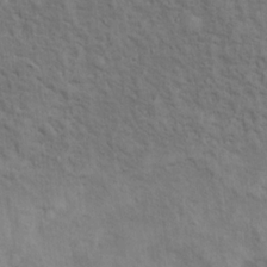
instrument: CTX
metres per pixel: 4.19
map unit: Ht
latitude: 13.3482
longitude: -39.9528
